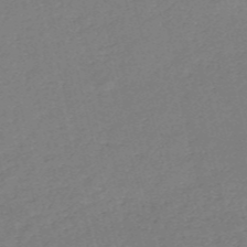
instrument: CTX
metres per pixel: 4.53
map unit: HNb
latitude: -54.4062
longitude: -39.5182
